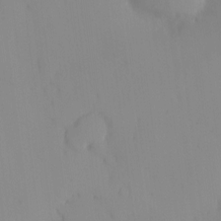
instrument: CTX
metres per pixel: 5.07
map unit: eHh
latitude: -0.9164
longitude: 19.9745
